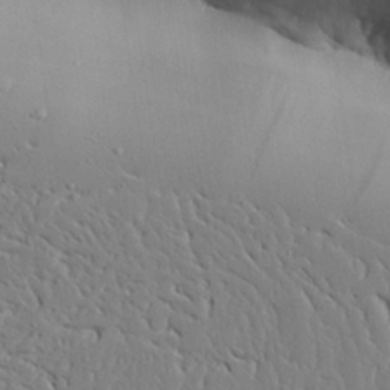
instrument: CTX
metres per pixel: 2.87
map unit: Ave
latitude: 24.0633
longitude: -133.0270
